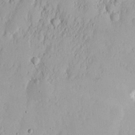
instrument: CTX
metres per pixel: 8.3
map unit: Nhu
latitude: 13.7828
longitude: -72.8758
